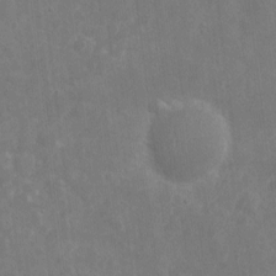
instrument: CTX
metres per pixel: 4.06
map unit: eHh
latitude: 8.7624
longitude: -72.7813
